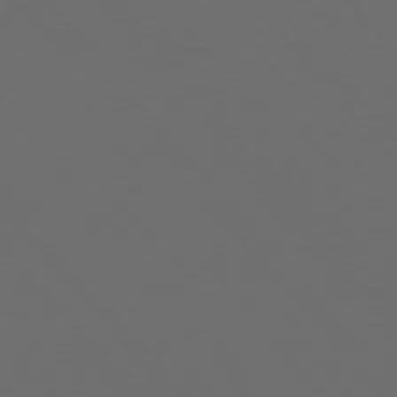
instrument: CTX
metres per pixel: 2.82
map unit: Hpe
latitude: 76.5356
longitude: -168.2523
